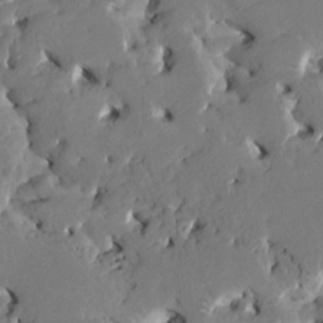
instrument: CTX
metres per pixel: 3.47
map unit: HNhu
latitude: 6.1578
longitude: -5.1781
